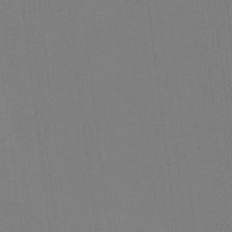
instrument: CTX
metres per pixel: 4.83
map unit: eHh
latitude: -4.3306
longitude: -79.5749
